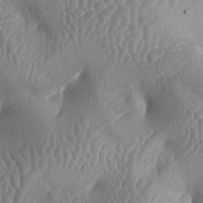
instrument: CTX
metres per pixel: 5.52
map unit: lAa
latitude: -5.5777
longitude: -128.4979
